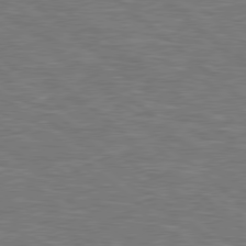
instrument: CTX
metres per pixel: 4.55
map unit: Hpe
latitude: 78.7624
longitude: -152.4034
